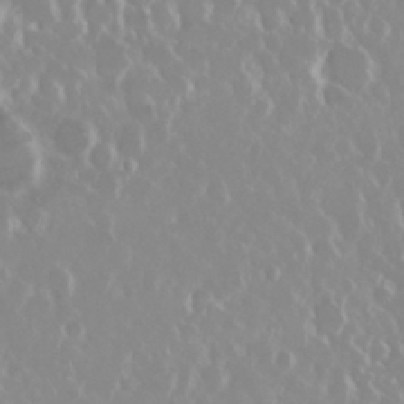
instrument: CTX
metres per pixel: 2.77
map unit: Nhu
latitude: 29.1403
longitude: -61.8772
